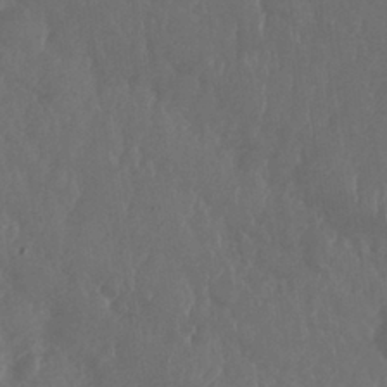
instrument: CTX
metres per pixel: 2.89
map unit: Nhu
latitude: 29.1592
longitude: -56.7435
